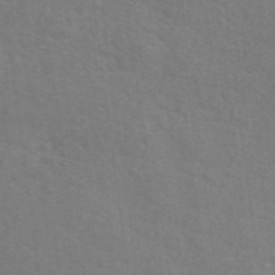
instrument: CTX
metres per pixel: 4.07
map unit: eAb
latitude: 50.5923
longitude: 113.1242
